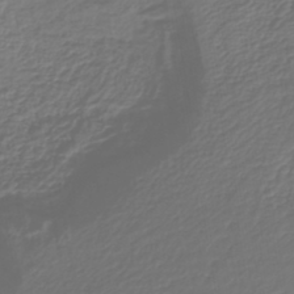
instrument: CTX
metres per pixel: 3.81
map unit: lHb
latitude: -42.0472
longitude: 66.0472
